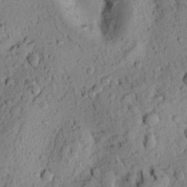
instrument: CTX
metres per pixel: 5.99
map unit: Ht
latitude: 8.7435
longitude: -75.4049
